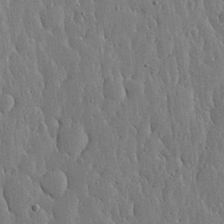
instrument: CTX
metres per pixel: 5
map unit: lHvf
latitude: 17.2726
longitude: -115.5749
